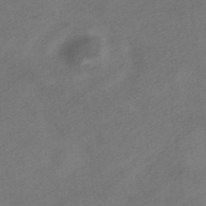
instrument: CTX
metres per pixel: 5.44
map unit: HNhu
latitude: -40.1039
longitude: 103.9556
